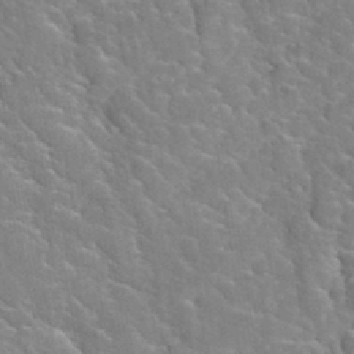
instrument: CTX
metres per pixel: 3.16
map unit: Hto
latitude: 35.2726
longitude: -48.7435
